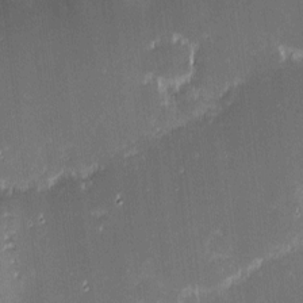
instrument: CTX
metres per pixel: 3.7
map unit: eHh
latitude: -2.5384
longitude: -85.6127
